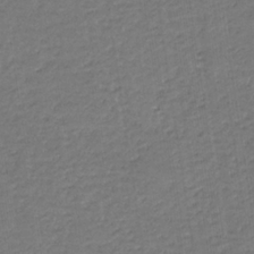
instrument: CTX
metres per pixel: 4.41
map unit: eHb
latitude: -33.9367
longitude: 71.0298
